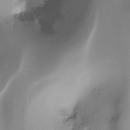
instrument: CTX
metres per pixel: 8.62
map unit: Ht
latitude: -16.5952
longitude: -48.7246
